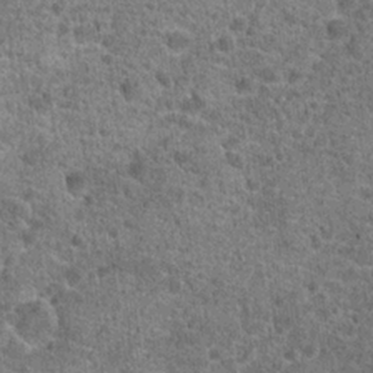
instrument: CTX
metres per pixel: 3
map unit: Hto
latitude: 19.8016
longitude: -42.5924
